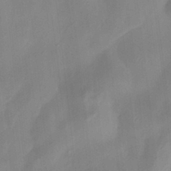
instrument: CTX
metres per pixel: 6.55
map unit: HNhu
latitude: 3.1781
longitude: -7.6883
